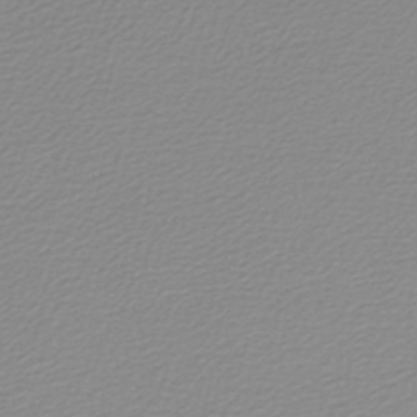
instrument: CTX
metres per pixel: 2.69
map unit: lHb
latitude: -46.6896
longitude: 64.4251
